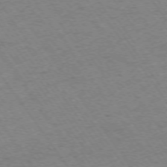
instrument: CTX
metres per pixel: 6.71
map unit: Ap
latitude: -74.2173
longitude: -68.0633
